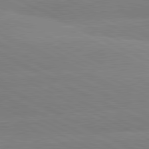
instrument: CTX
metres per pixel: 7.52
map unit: lApd
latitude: 80.8569
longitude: -154.8191
